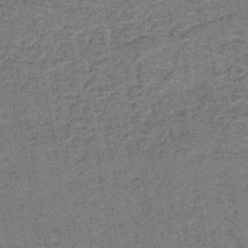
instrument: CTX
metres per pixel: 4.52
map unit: lHb
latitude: -40.8786
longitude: 58.6707
